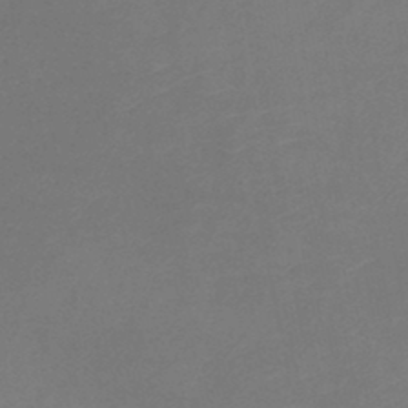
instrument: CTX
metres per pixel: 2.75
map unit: lHb
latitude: -37.2565
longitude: 73.0675
